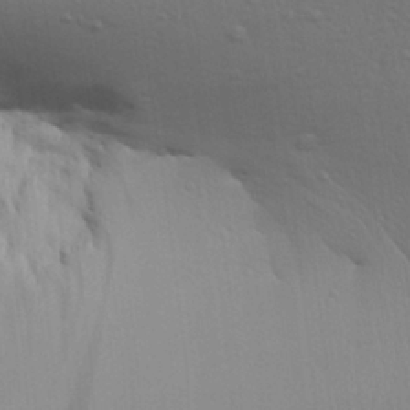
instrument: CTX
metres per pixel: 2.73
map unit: Aa
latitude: 26.8002
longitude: -136.7058
